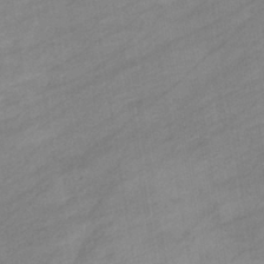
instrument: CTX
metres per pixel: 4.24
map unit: eHb
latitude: -37.3509
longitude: 78.4251
